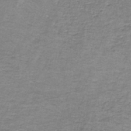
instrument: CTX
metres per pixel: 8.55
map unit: eAb
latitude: -36.8408
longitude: 52.8597
